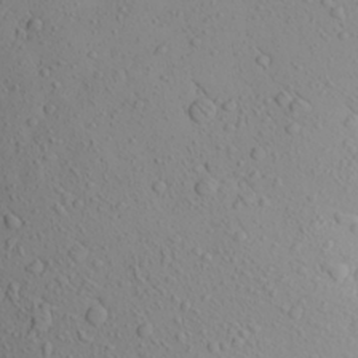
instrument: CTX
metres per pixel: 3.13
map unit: Aa
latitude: 23.9339
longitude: -144.3467
